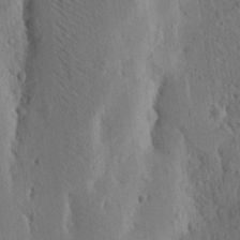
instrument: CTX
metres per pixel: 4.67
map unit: Nhu
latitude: 15.6883
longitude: -78.2712
